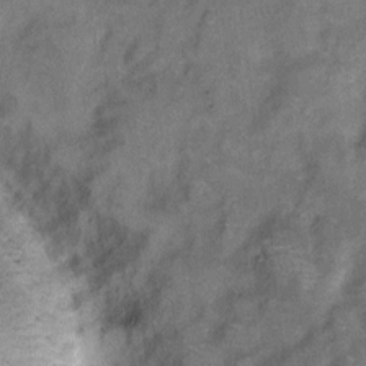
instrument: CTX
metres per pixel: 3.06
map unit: eHh
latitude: 7.7639
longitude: -62.4790
